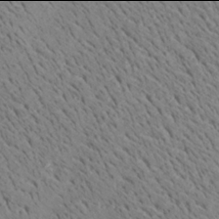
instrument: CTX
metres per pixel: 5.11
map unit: Aa
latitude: 21.9906
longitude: -140.1955
